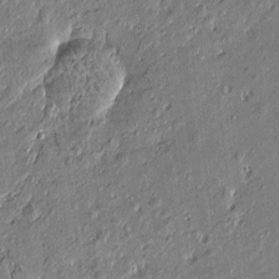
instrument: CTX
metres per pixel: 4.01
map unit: Htu
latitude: -6.7652
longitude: 176.8786
